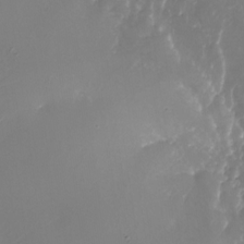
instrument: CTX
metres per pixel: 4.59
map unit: Nhu
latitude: -27.5588
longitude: -71.9339
